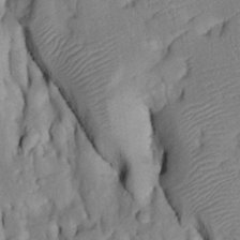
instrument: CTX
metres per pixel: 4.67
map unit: Htu
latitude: -6.8219
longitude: 152.8597
